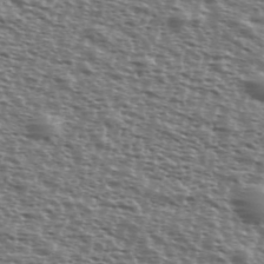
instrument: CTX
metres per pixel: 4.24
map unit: Ave
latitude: 39.0836
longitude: -111.8395
